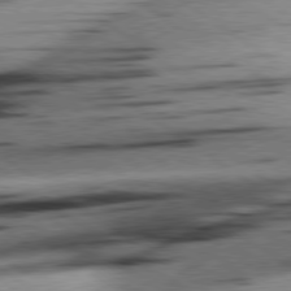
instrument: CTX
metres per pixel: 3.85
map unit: lApd
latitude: 79.0081
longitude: -155.7638
